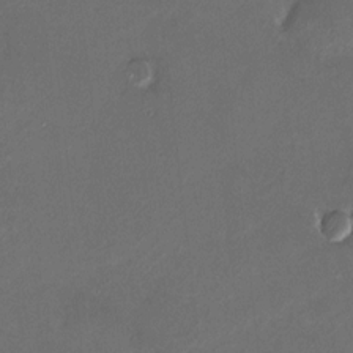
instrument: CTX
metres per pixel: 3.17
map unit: HNhu
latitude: 6.7246
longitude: 5.7855
